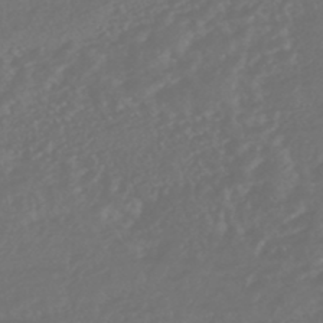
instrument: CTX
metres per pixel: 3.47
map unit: HNhu
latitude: -47.4832
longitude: 97.7478
